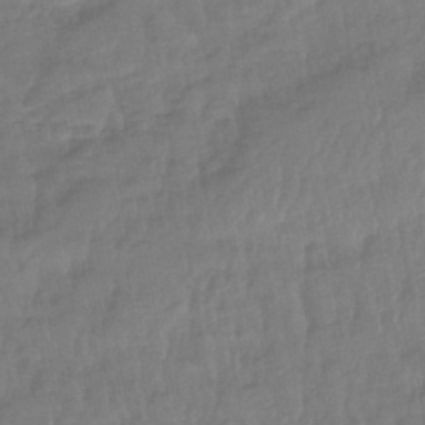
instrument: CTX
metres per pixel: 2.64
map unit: lHb
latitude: -42.5762
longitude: 81.6155
